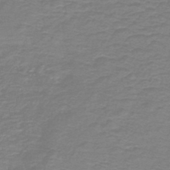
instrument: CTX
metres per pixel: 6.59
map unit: HNb
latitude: -46.0283
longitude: 52.7841
